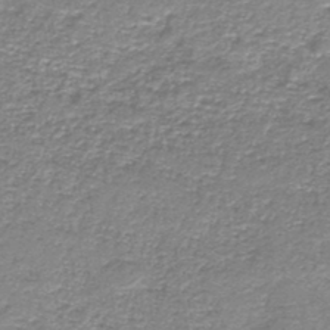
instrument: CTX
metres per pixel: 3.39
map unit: HNb
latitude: -44.1606
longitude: 50.2173
